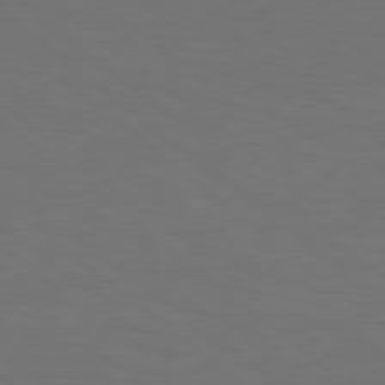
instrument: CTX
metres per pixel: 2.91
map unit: lApd
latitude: 78.6869
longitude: -176.8947
